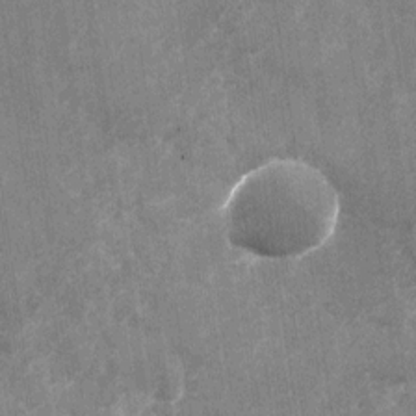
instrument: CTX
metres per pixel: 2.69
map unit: Nhu
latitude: -28.2740
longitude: -75.1403
